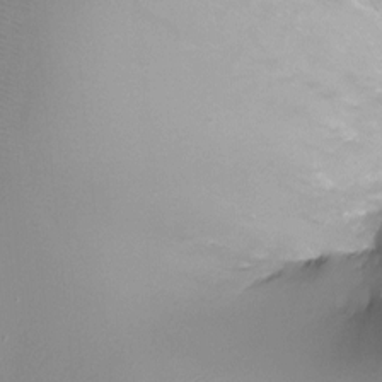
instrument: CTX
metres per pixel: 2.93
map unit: Ht
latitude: -12.5952
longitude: -45.0080
